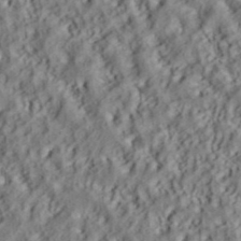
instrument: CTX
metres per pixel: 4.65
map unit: ANa
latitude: 39.6883
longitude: 28.3684
